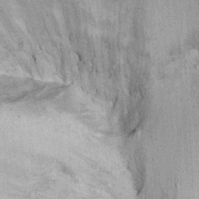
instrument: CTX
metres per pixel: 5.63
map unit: Ht
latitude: 8.7813
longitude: -37.9528
